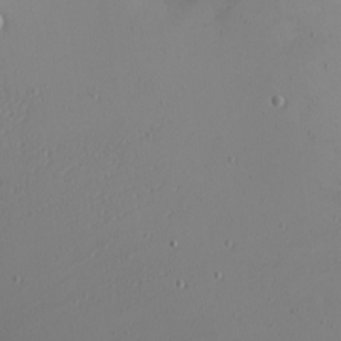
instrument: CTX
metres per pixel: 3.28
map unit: eHh
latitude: -6.1794
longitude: -80.7057
